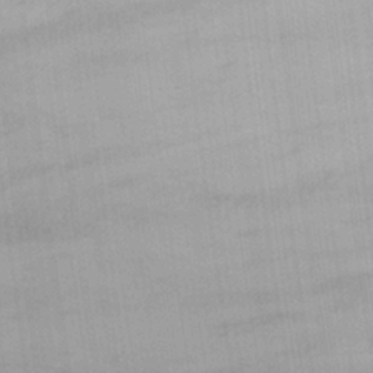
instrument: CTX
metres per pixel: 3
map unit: lHvf
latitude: 21.5938
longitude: 142.3495
